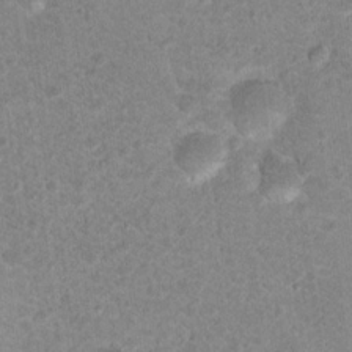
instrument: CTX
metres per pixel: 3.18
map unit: Nhu
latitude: 16.8758
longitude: -31.2537
